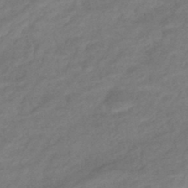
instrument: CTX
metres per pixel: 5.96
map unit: eHb
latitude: -42.6896
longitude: 84.6140
